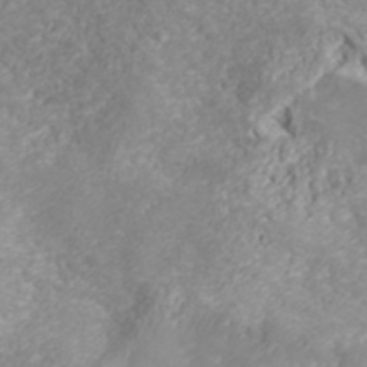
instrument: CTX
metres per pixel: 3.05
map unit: ANa
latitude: 41.8205
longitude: 29.0109
